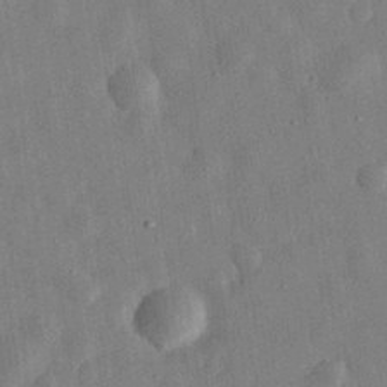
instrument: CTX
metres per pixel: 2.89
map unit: eHh
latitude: 32.5924
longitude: -75.4426
